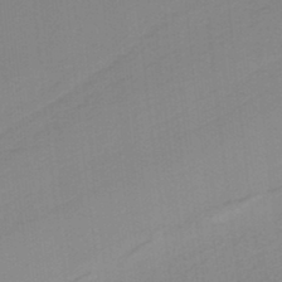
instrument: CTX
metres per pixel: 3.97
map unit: HNb
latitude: -36.7274
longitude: 55.9178
